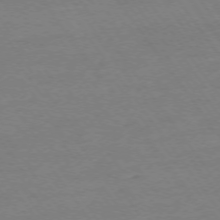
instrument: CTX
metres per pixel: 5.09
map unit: Ap
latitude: -75.0865
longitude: -81.0269
